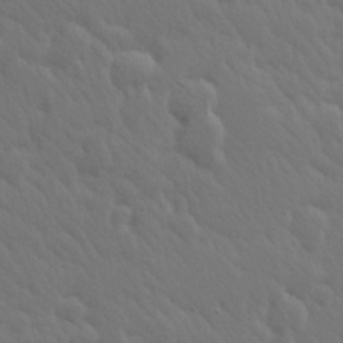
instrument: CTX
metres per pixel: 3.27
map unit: Hve
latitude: 25.7260
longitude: 145.6155
